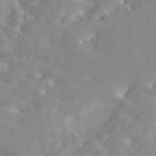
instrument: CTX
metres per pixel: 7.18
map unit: eAb
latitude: 44.9325
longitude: 126.6140
